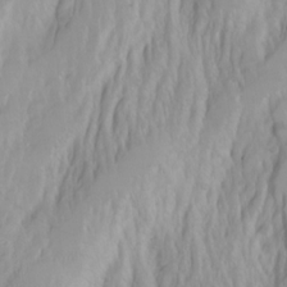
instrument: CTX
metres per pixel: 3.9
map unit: Aa
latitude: -3.1431
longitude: -71.7261
